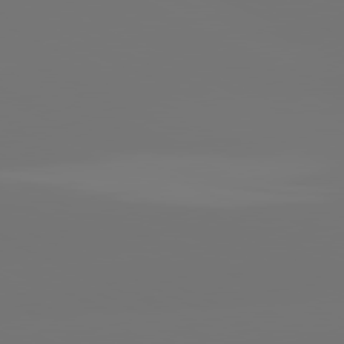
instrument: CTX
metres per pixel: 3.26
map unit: lApd
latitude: 81.2915
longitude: -152.3467
